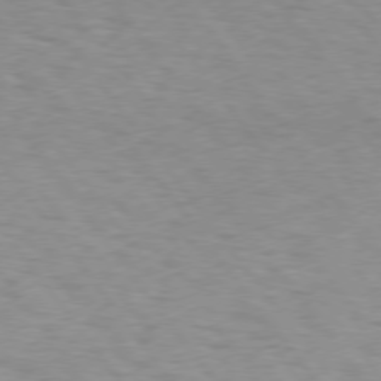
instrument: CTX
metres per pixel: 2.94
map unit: Hpe
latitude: 74.8947
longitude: -143.4427
